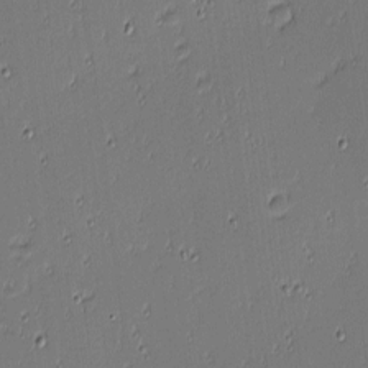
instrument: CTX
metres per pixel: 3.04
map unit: eHh
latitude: -3.4643
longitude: -82.8191
